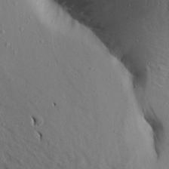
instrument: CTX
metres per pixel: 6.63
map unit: Aa
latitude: 17.8772
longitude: -147.5183
